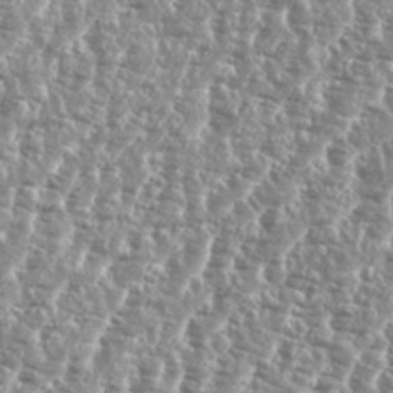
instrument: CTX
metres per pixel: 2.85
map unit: eHh
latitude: 35.0080
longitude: -135.2537
